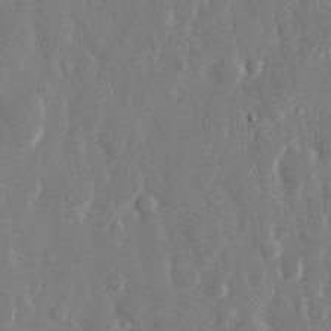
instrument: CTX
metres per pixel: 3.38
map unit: eHh
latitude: 12.8002
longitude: -71.4993
